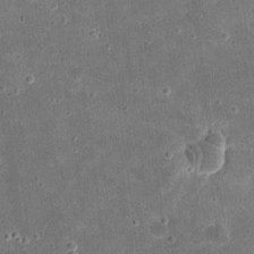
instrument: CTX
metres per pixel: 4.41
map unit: eHh
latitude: 20.6680
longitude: -65.3671
